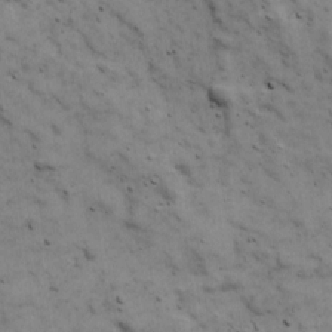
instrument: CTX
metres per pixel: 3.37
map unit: Ave
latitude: 17.2726
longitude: -134.0633
